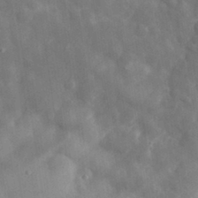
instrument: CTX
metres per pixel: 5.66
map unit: eHh
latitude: 30.8191
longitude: -72.4223
